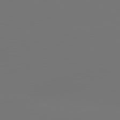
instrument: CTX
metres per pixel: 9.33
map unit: lApd
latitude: 81.4615
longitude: -153.2726
